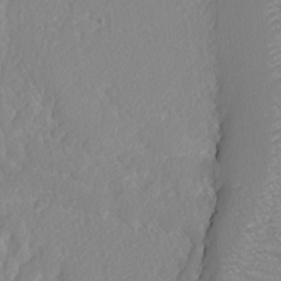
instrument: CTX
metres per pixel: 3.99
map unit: lAvf
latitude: -5.2376
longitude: -108.7057
